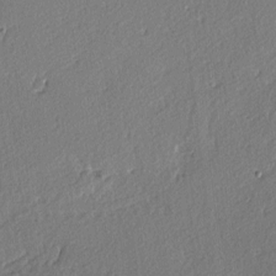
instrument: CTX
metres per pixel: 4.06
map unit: lAvf
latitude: -4.2928
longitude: -108.9324
